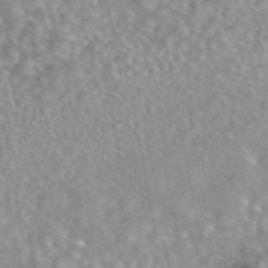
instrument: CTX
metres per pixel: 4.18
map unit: eAb
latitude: 44.0255
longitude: 108.3495
